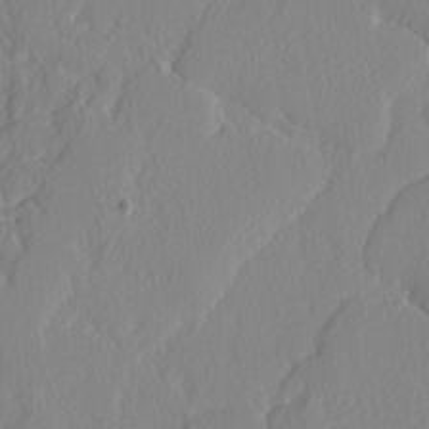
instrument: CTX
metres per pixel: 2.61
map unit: lAvf
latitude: -4.7274
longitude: -108.8947
